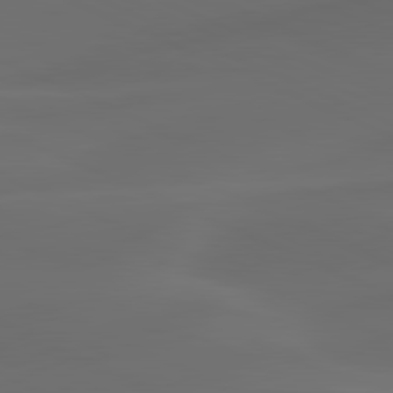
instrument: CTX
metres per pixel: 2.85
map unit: lApd
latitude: 80.8380
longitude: -82.8946
